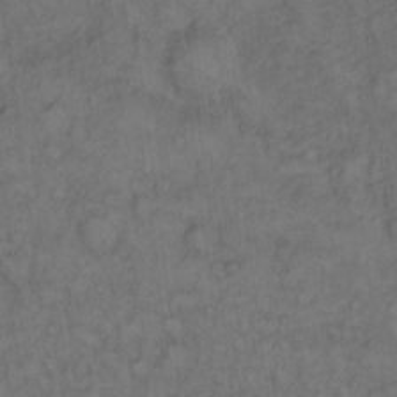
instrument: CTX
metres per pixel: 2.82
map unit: Hto
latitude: 12.2523
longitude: -57.2914
